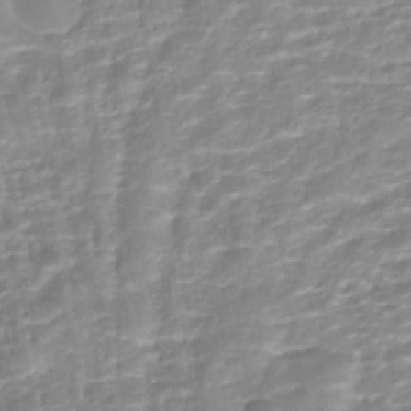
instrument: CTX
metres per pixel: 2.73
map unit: ANa
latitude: -41.2943
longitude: 104.5573
